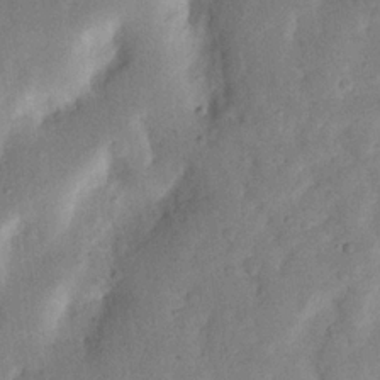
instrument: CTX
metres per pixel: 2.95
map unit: Nhu
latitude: 19.6694
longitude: -74.7435
